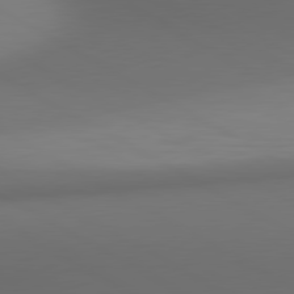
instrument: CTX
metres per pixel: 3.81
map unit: lApd
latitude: 80.8380
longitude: 137.1998
